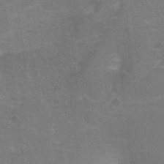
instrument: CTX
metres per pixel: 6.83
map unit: Ht
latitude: -1.3132
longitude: -33.1403
